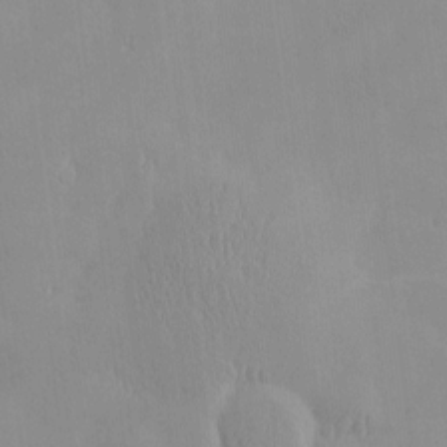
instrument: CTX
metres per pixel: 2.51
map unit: HNhu
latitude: -4.9541
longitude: 15.2376
